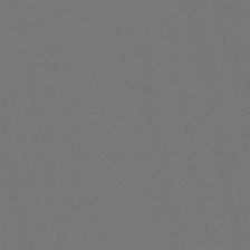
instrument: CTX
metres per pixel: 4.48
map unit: lHb
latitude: -51.2565
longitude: 80.2929
